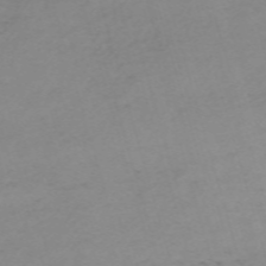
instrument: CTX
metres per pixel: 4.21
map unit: eHh
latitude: -61.1620
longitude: 52.4440
